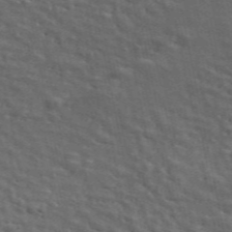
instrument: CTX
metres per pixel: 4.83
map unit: ANa
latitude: 49.6883
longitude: -82.2522
